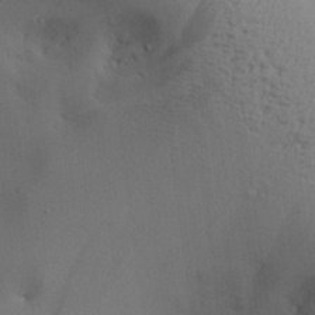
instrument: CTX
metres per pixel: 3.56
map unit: Aa
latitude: 26.7624
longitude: -131.9340
